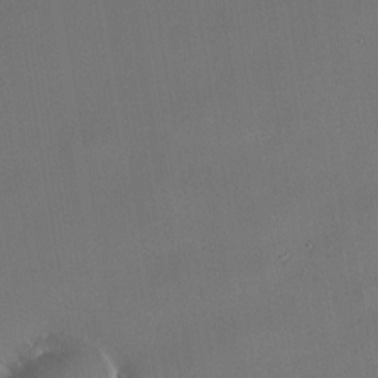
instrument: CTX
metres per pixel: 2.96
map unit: HNhu
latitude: 5.5371
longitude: 14.2929
